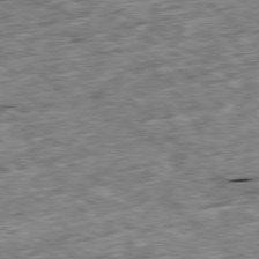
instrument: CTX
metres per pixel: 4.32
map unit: Ap
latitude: -80.0283
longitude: -90.4601
